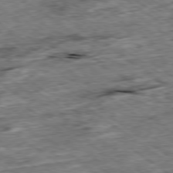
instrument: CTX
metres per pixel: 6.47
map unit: Ap
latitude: -79.3131
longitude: -85.7072
